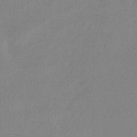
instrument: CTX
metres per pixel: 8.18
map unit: lHb
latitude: -43.1809
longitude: 72.7085
